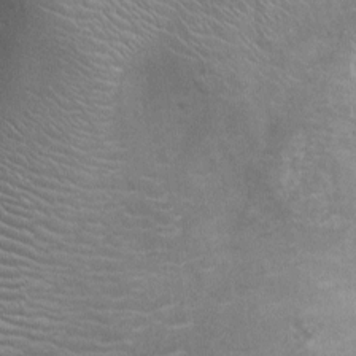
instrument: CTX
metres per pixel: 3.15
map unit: Ht
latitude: -2.9163
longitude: -15.9717
